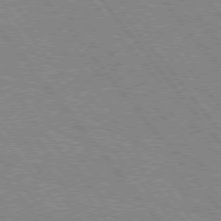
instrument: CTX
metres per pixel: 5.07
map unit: Hpe
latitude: 75.3293
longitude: -149.9528
